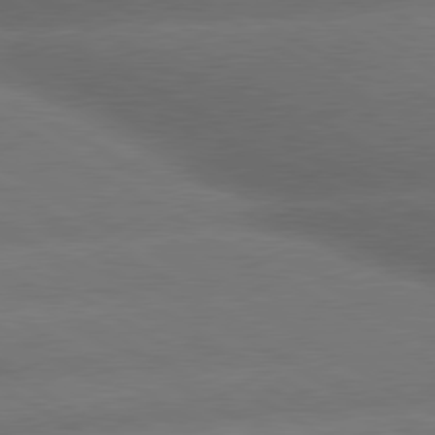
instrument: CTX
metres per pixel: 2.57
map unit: lApd
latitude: 79.8584
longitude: -155.5938
